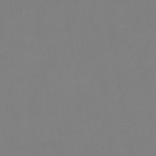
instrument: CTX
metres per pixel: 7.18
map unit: Ht
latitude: -15.6344
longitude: -48.2334
